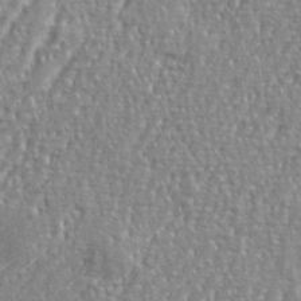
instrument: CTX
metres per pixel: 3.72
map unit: eHh
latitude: 34.9135
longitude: -134.1577
